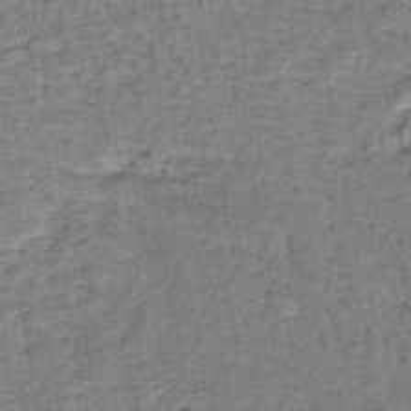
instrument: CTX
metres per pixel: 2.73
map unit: lHb
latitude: -40.2928
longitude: 57.7855
